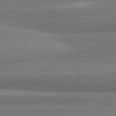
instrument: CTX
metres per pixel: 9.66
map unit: lApd
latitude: 81.7639
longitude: 176.8219
